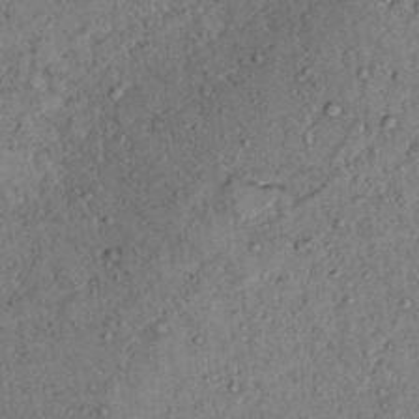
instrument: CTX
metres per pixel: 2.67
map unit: lAvf
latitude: 6.0633
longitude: 160.2551
